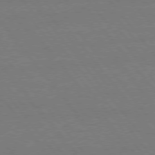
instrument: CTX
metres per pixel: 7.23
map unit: Hpe
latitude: 75.5938
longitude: -137.1026
